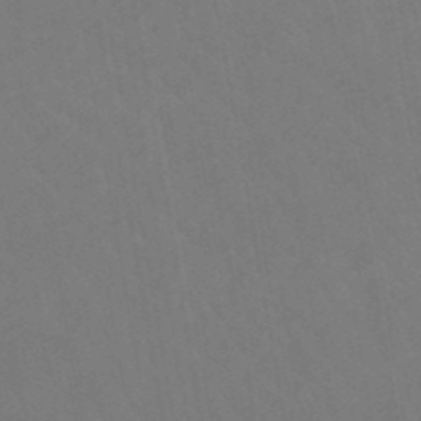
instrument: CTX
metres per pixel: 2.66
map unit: eHb
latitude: -49.0487
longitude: 84.0094
